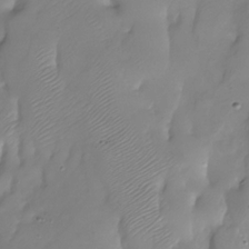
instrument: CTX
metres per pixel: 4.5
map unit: Nhu
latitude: -28.5196
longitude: -59.6127
